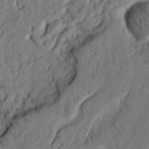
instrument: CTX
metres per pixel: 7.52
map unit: Nhu
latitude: 19.8772
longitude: -78.0444
